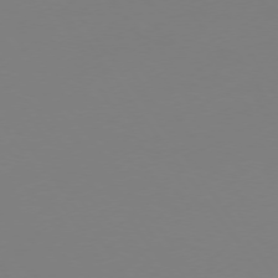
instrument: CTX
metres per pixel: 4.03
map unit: Hpe
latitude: 73.9151
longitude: -123.7072
